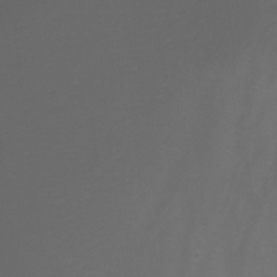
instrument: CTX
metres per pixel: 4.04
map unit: Nhu
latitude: -8.2928
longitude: -81.4237
